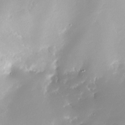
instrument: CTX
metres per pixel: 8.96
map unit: Nhe
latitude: -32.1606
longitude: -117.2537
